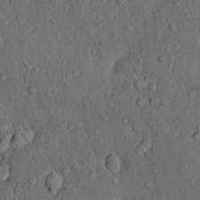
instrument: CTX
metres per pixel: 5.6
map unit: Hto
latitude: 10.5735
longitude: -59.7828
